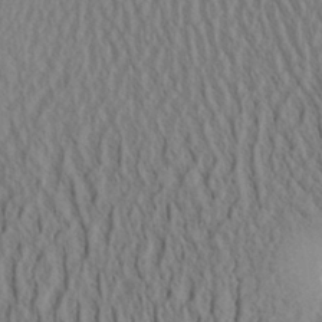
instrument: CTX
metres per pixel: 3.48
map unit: Aa
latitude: 31.3293
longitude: -142.6113
